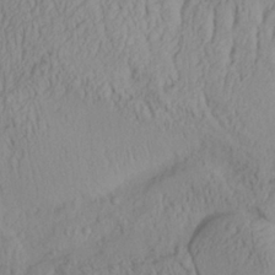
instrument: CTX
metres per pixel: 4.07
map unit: Aa
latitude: 28.7813
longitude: -133.8583
